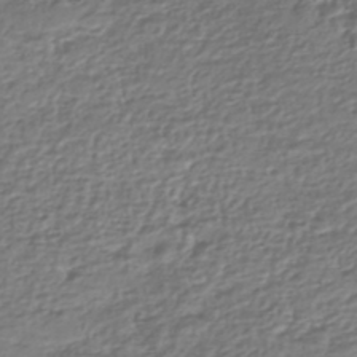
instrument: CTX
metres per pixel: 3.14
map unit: Nhe
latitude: -46.5573
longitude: -172.7246
